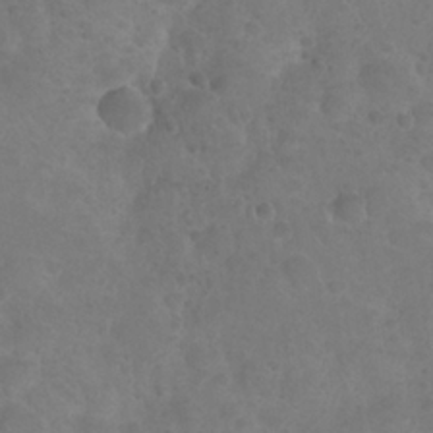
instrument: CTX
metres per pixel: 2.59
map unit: Nhu
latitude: 24.6679
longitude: -52.4034
